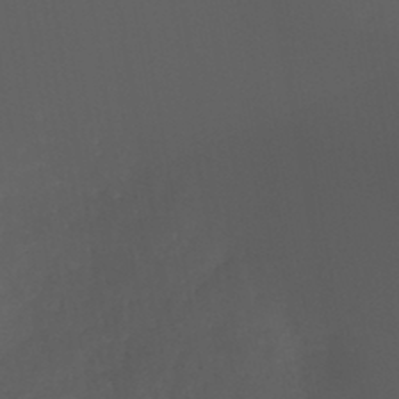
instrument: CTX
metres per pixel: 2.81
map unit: HNb
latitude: -44.2173
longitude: -43.8772
